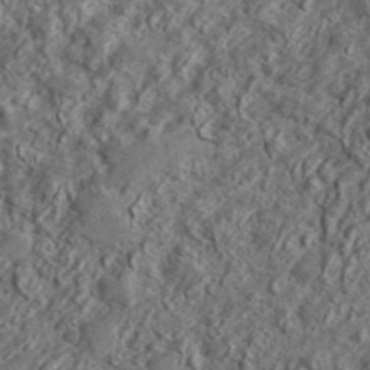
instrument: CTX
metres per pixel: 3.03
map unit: lHvf
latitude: 42.3845
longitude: -88.7436
